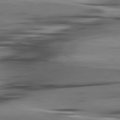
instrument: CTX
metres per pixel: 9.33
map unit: lApd
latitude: 80.6868
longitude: -122.2334
